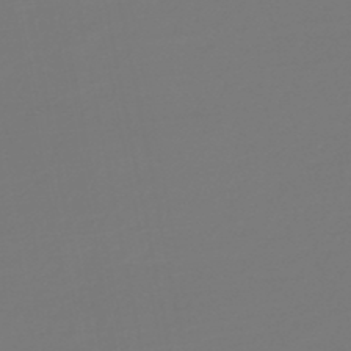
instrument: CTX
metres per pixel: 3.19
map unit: HNb
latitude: -46.7841
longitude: 55.6533
